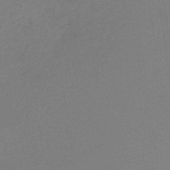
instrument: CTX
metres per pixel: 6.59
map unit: HNb
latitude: -45.6533
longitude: 56.6329
